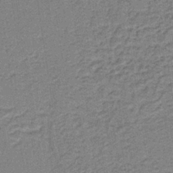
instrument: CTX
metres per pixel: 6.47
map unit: lHb
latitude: -40.1983
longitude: 54.9542
